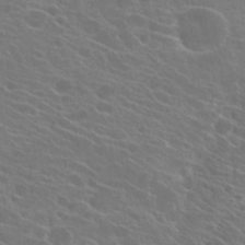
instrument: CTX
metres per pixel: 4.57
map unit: Hto
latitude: 22.7624
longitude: -40.5545
